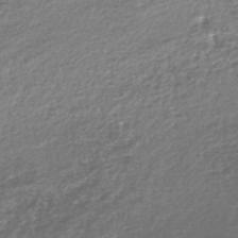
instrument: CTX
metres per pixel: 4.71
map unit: lHb
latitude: -44.8408
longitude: 68.6518
